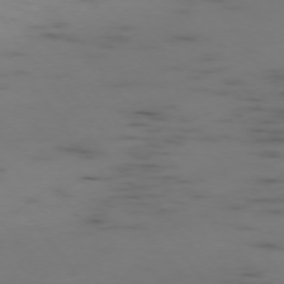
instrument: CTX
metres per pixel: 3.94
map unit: Ap
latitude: -75.2187
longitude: -79.9528
